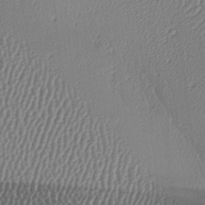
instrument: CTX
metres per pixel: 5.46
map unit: lAa
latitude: -9.0675
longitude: -128.7057
